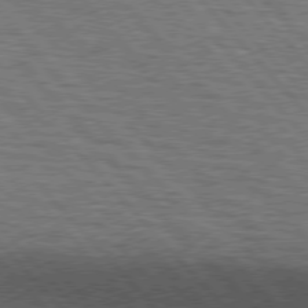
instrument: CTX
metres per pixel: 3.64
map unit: lApd
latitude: 76.6490
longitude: -72.6491
